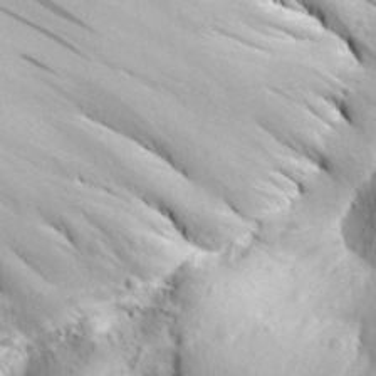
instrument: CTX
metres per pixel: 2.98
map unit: Aa
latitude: 28.9513
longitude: -138.4412
